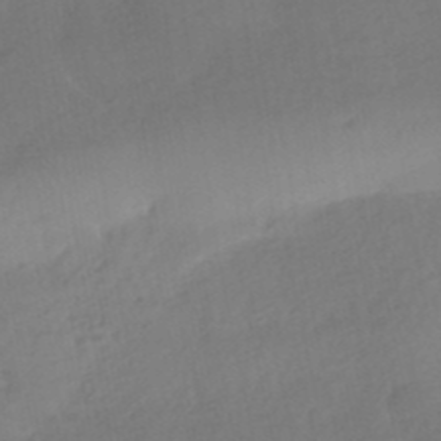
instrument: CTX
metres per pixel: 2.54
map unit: HNhu
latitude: -41.7289
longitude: 93.0108
